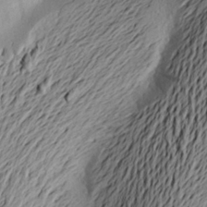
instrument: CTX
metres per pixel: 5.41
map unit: Aa
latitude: 22.8758
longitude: -149.2159
